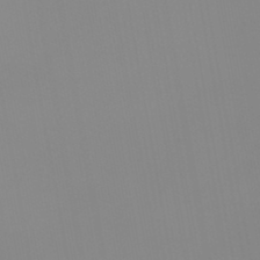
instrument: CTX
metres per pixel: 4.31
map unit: HNb
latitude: -44.8219
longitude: 51.9178
